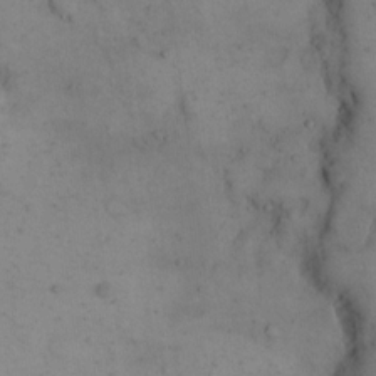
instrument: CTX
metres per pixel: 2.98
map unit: eHh
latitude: 15.5560
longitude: -67.5371
